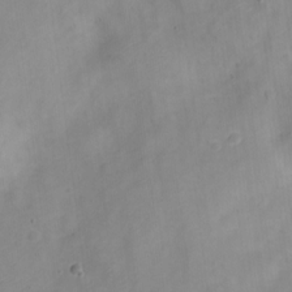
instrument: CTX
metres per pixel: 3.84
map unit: Nve
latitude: -22.6519
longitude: 106.7841
